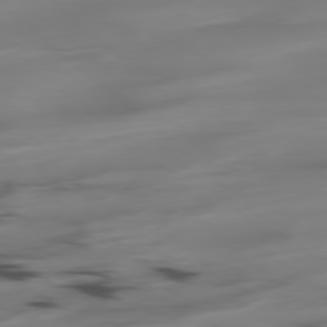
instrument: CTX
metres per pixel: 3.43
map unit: Hpe
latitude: -78.7841
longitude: -20.4412
